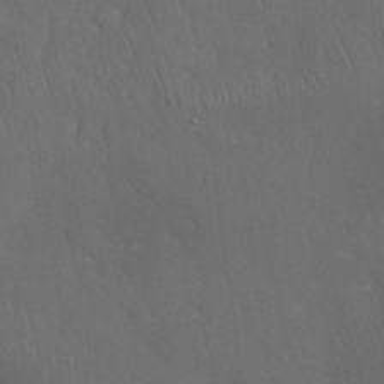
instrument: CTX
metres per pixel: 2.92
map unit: Nhu
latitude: 28.5168
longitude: -67.9339
